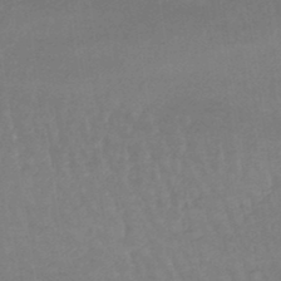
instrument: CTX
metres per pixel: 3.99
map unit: lHb
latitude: -44.2173
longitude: 79.7666
